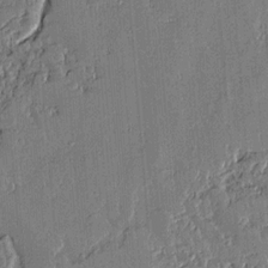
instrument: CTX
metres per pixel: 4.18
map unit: lAvf
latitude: 14.2712
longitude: -125.8394
